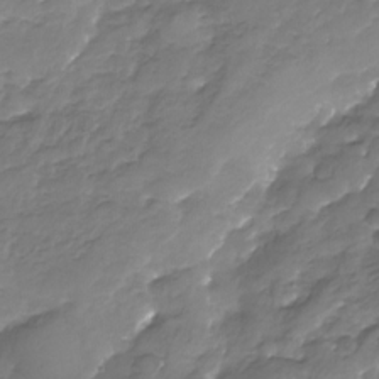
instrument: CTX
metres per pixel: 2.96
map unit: Nhu
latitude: -23.5021
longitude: -57.0458
